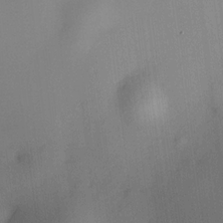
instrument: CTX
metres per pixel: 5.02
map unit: HNhu
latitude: 11.3104
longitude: 9.1242
